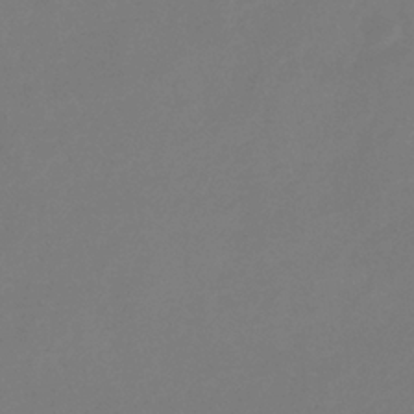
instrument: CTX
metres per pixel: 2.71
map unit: eHb
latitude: -34.0283
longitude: 78.4251
